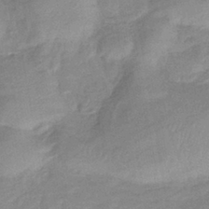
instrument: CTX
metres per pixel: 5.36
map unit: eHb
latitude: -40.0094
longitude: 79.5777
